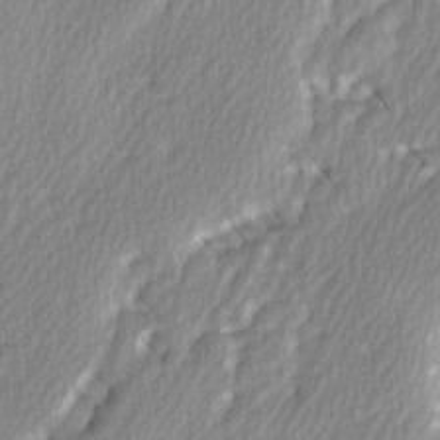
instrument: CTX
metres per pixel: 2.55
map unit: Ave
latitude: 2.6490
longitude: -110.4412
